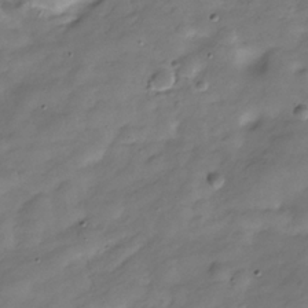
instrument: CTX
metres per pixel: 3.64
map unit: Hve
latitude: -30.5007
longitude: 91.4455
